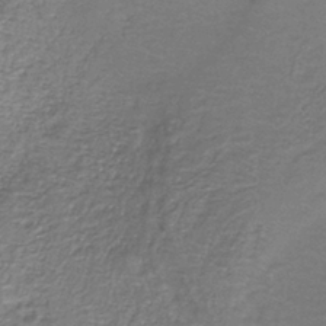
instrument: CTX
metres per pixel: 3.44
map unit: eAb
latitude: -37.3320
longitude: 52.5006
